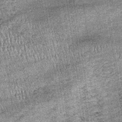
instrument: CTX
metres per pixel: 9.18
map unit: lHb
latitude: -39.1053
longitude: 67.3321
